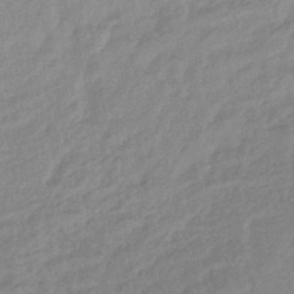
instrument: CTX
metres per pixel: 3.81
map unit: lHb
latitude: -44.3495
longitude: 80.1606
